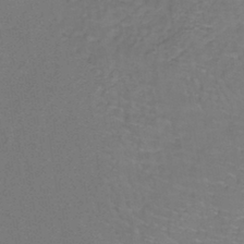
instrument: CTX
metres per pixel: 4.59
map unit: lHb
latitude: -38.0850
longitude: 60.9542
